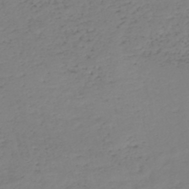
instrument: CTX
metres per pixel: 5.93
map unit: HNhu
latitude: -46.5951
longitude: 30.1228
